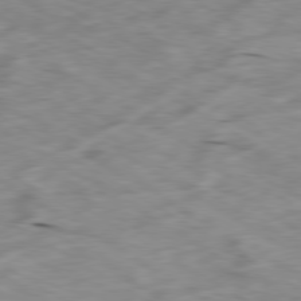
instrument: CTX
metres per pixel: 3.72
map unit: Ap
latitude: -80.3307
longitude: -72.0633
